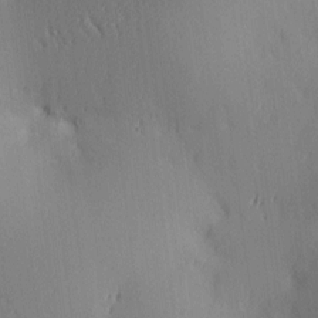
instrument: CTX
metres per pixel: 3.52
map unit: lAa
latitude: 3.1781
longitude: -117.0459
